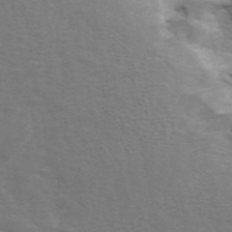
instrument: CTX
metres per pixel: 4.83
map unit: ANa
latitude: 45.4804
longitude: 30.9352
